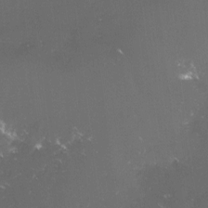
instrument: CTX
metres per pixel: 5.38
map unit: lHvf
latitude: -15.0865
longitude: -102.0255
